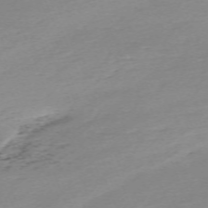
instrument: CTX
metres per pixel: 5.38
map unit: Nhu
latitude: -67.3510
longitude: 39.5966
